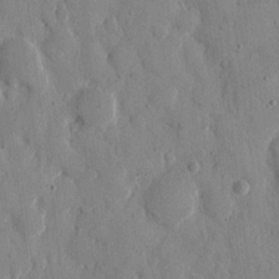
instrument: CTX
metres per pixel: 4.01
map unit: eHh
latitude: 10.6302
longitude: -67.5371
